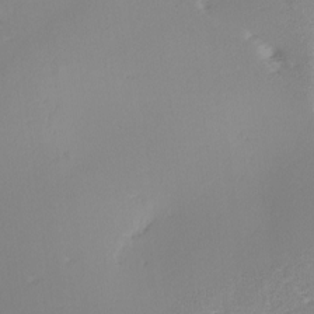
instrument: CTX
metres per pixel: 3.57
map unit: lAa
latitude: -10.8786
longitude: -125.3292
